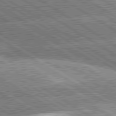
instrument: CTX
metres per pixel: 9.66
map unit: lApd
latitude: 80.1767
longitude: -151.9906
